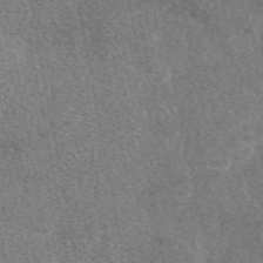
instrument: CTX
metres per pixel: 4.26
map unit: eAb
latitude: 48.1011
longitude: 116.8785
